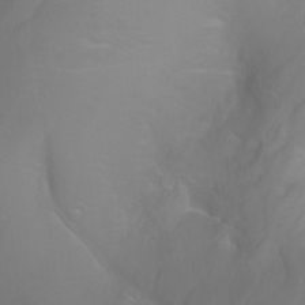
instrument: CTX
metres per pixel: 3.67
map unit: Ht
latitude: -0.1984
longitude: -46.3845
